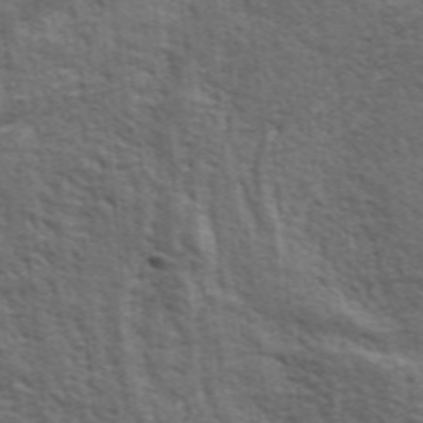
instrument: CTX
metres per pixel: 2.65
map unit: ANa
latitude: 43.8772
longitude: -85.9150
